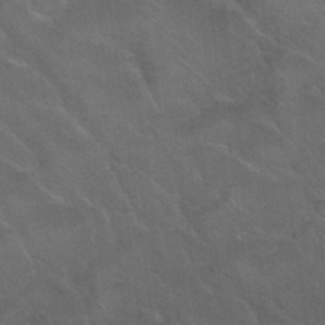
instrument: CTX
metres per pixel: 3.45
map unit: Nhu
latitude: 30.0444
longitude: -51.7260
